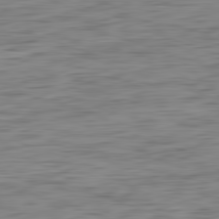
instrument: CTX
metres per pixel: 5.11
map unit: Ap
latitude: -82.2172
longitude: -78.4790
